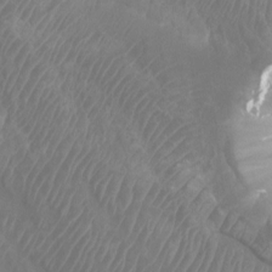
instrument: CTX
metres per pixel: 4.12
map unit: Htu
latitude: 2.6301
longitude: -20.4790
